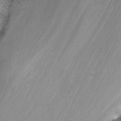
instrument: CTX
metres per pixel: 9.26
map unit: Nhu
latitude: -6.2550
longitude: -48.3656
